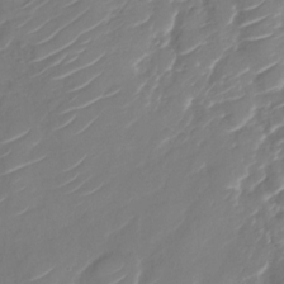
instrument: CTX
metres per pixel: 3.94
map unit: Nhu
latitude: -29.4454
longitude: -71.7827
